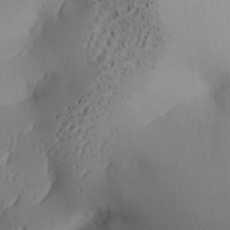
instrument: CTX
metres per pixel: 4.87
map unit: Aa
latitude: 31.9339
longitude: -141.6882
